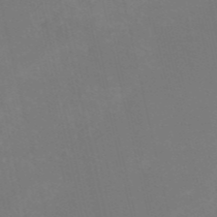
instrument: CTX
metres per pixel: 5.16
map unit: HNb
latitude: -54.4440
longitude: -35.1781
